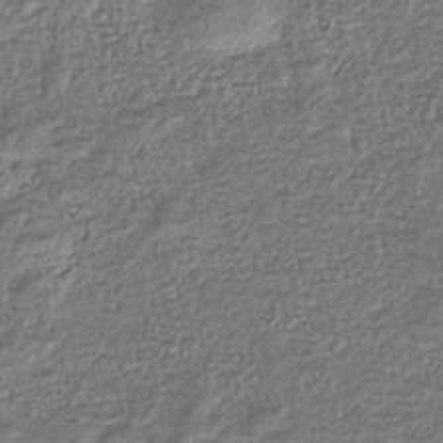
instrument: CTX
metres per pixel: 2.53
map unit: eHb
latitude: -35.9178
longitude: 80.5196
